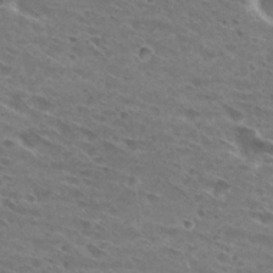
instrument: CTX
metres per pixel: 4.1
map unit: Hto
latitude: 29.6694
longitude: -44.4034
